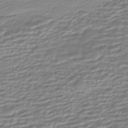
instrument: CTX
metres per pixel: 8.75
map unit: HNhu
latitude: -44.0472
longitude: 99.7100
